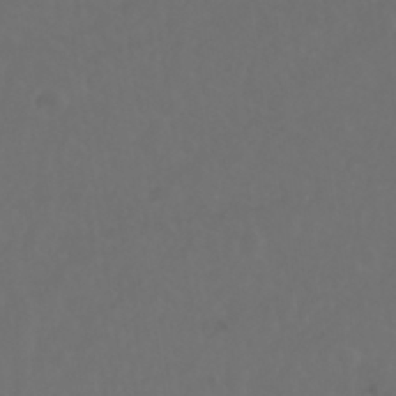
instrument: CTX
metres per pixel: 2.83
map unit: Nhu
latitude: 22.7813
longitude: -65.2915
